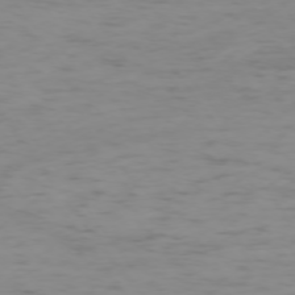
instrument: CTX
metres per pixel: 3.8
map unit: Ap
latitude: -74.9542
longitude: -79.9528
